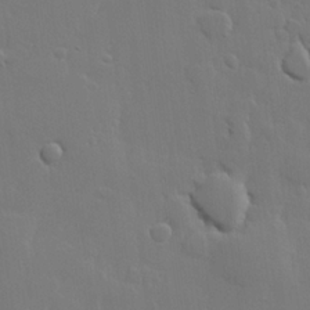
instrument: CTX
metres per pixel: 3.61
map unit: lHvf
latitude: 22.6301
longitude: 145.6344
